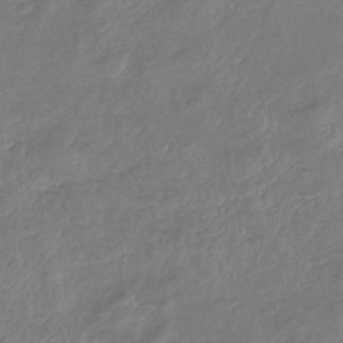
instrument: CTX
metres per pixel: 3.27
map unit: lHb
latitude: -41.2754
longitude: 79.2376
